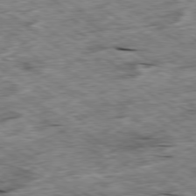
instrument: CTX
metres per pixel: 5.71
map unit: Ap
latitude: -79.7099
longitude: -87.4237
